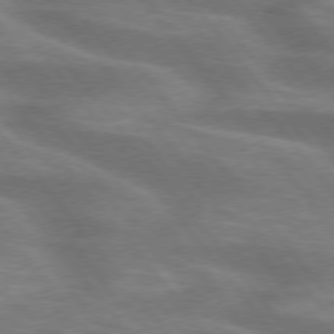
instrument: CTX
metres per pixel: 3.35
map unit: lApd
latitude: 75.2915
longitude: -58.0822
